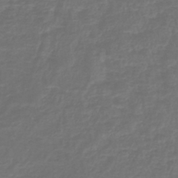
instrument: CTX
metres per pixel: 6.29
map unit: lHb
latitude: -43.0486
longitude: 65.1242
